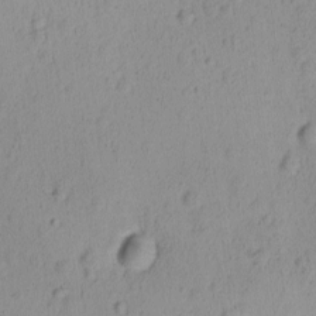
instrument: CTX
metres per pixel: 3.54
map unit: Ave
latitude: -8.7085
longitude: -121.6883
